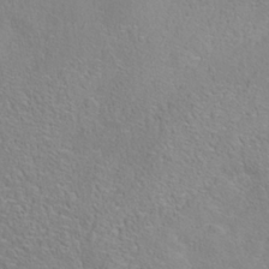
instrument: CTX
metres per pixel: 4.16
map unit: Nhe
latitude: -38.1984
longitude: 139.2565
